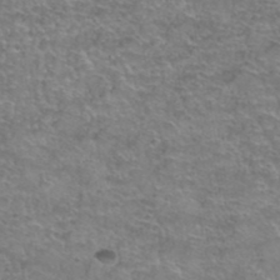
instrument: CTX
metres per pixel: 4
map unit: Hto
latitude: 39.4237
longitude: -43.3293
